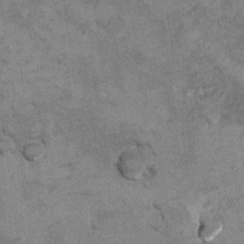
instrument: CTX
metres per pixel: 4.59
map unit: Hto
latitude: 9.5182
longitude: -36.6112
